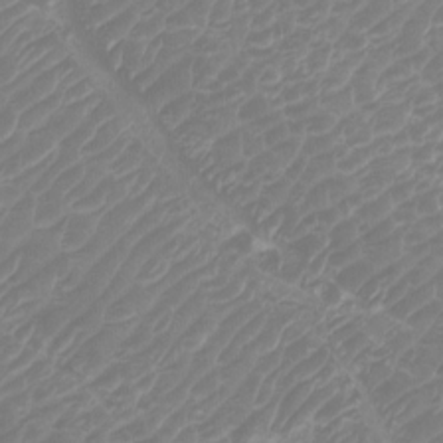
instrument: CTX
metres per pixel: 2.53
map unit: Htu
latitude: -5.7288
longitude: -74.6868
